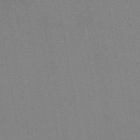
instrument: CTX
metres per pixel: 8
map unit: eAb
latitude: 50.0822
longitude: 105.5777
